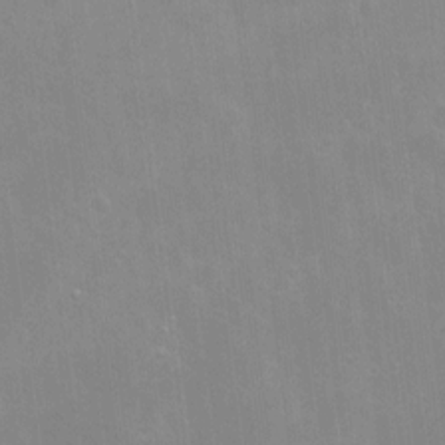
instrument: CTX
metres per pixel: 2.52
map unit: Hto
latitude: -7.1998
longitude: -38.2900
